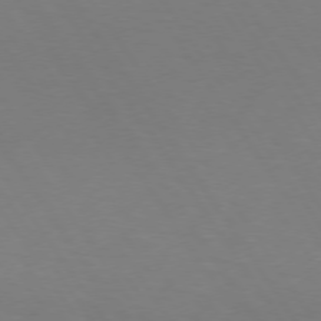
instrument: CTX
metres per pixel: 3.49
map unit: lApd
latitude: 73.6127
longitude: -75.8772
